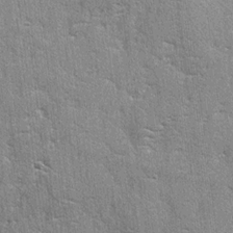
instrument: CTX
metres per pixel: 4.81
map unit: lAvf
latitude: -5.0864
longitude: -109.4804
